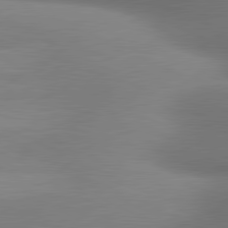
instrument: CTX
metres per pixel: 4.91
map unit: lApd
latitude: 80.8380
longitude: 130.9730
